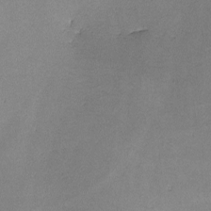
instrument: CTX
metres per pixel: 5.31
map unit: lHvf
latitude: -10.8786
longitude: -103.1214
